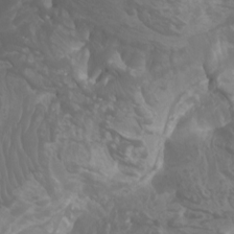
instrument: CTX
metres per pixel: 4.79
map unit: Htu
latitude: -5.0486
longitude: -75.7072
